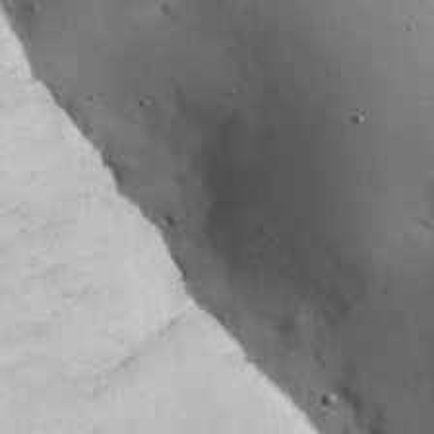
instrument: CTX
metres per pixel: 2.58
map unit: Hve
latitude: 25.1970
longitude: -91.5938
